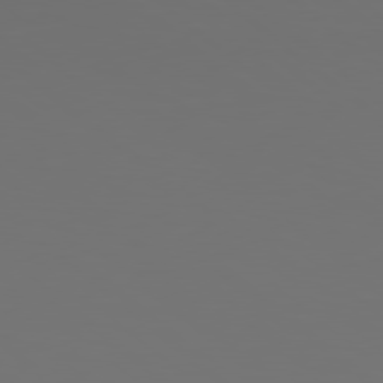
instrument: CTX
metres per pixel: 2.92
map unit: Hpe
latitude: 78.5357
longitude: -174.3845
